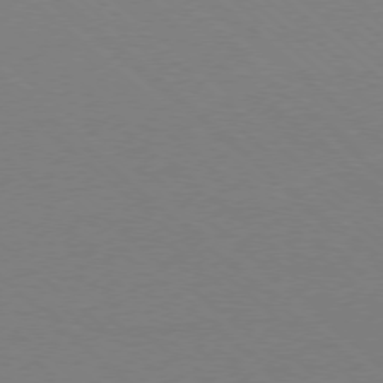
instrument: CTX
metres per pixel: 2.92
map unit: Ap
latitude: -78.1794
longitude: -90.5924
